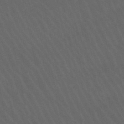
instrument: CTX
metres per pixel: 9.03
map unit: lHb
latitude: -46.5573
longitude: 77.0675
